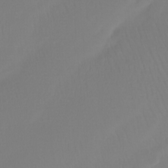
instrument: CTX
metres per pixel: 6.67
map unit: Htu
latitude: -13.7667
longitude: -46.8758
